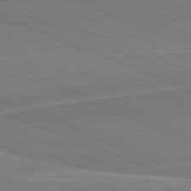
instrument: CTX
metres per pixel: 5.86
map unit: lApd
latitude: 82.0633
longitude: 140.6896
